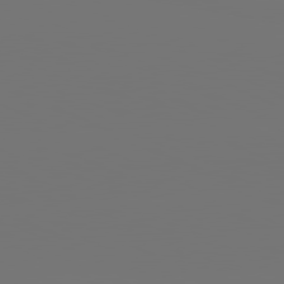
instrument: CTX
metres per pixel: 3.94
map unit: lApd
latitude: 81.3859
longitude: -152.4979
